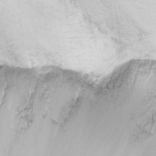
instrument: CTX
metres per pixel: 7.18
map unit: Nhu
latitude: -8.3495
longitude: -73.1781
